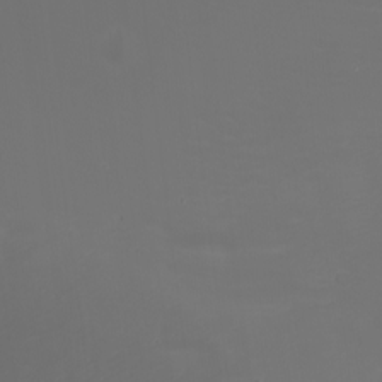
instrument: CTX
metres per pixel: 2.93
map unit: Nhu
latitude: -7.8989
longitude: -82.8757
